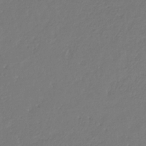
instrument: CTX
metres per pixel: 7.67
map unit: eHb
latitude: -29.9367
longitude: 67.5021
